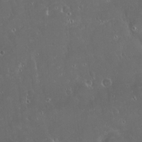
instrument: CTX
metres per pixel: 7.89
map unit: Hto
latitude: 19.3859
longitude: -57.8205
